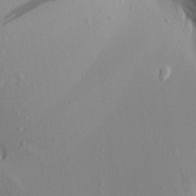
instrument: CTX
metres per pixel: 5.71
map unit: Aa
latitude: 17.7072
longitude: -148.3467
